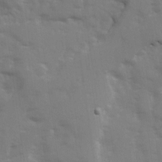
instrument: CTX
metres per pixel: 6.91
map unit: Ave
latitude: 13.0270
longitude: -102.7813
